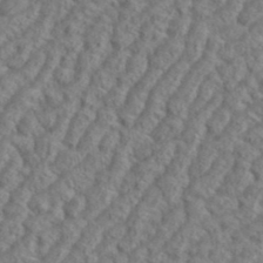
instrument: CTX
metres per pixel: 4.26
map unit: eHh
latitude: 37.3671
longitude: -137.4805
